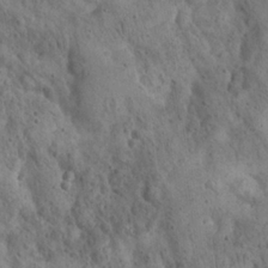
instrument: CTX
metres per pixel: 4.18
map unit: Nhu
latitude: 22.7435
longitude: -66.9702
